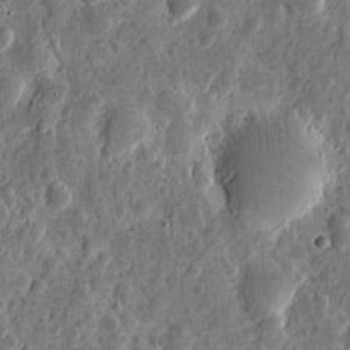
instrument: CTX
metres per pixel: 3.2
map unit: eHh
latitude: 9.7450
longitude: -73.6316
